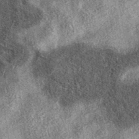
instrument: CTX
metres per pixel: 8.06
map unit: eAb
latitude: 38.4223
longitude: 107.1998
